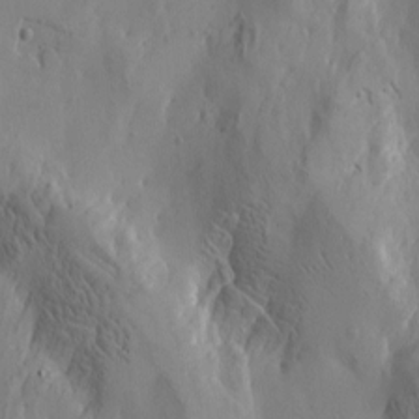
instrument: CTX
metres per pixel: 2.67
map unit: Htu
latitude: -3.4076
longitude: -177.0080
